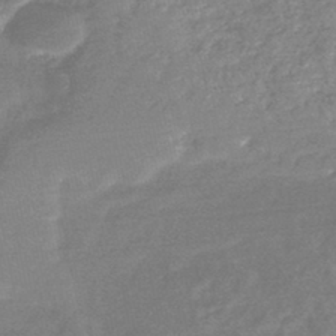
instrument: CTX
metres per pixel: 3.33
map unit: HNb
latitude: -44.2928
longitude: -38.0255
